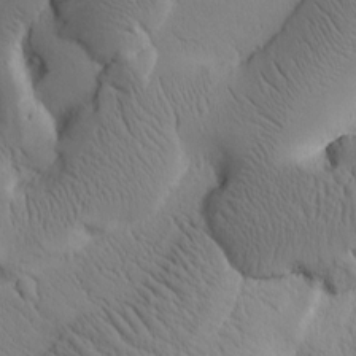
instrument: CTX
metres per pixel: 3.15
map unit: Htu
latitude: 1.0269
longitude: 175.2187
